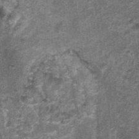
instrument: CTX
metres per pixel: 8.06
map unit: Nhu
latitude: 1.1592
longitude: -16.8758
